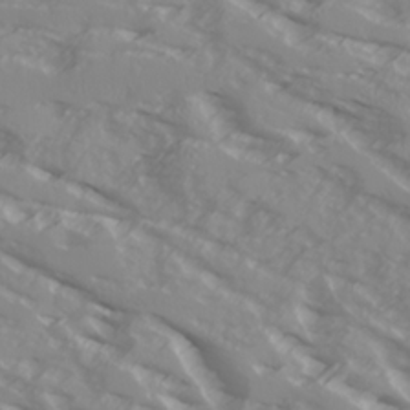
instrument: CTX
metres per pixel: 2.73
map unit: Ave
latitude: 17.6127
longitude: -129.3104
